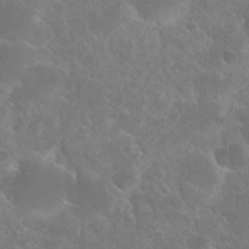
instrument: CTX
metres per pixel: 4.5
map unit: Hto
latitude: 27.4049
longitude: -38.3467
